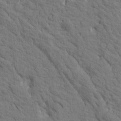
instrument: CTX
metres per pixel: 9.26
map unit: Htu
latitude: -2.5006
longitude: 174.2550
